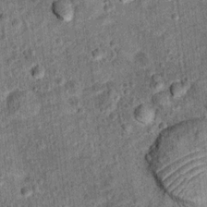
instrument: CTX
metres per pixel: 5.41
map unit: Ht
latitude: 11.7639
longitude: -38.2145
